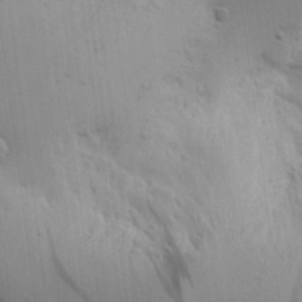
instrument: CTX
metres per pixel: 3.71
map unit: Aa
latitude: 18.2333
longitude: -142.4979
